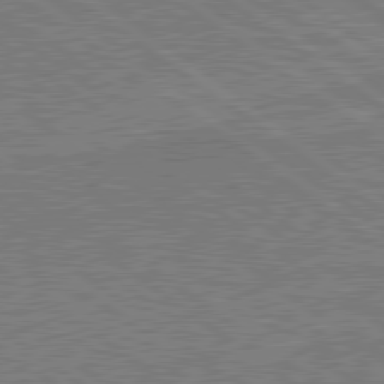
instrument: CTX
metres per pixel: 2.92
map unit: lApd
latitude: 79.6883
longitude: 167.1242
